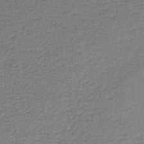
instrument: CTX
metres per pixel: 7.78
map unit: lHb
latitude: -35.0297
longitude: 60.7841
